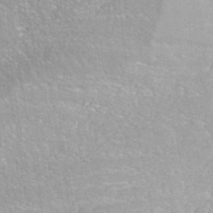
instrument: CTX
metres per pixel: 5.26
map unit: ANa
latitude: 41.9528
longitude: 26.2739
